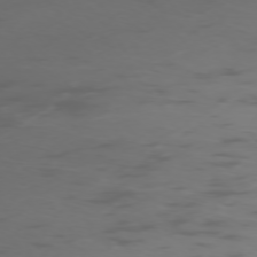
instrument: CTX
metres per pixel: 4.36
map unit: Ap
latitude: -75.9556
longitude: -67.1970
